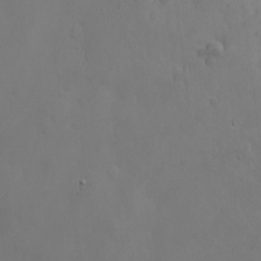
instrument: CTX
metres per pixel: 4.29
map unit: eHh
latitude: -7.9745
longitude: -68.6490
